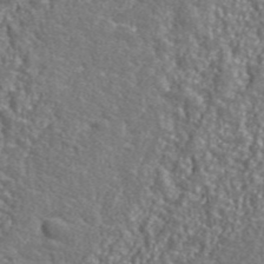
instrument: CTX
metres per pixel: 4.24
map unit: eHh
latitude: 42.3656
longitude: -91.5182
